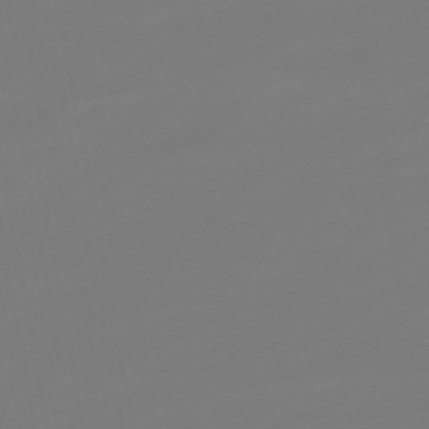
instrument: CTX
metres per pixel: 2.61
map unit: lHb
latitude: -49.8612
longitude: 82.3495
